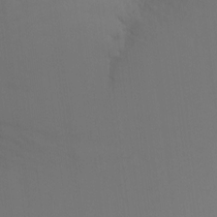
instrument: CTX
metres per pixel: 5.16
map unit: Ht
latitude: -14.8219
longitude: -50.0255
